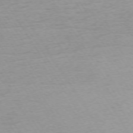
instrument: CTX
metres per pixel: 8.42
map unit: Ap
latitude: -73.7855
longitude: -68.8758
